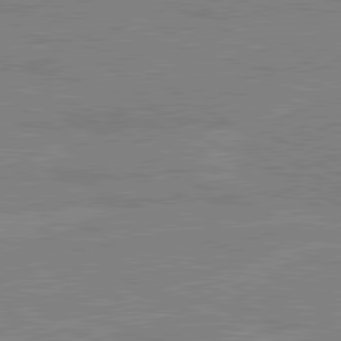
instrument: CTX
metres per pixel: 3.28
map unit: lApd
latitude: 80.4223
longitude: 123.5777
